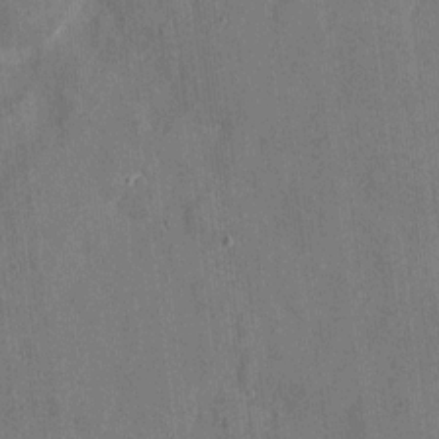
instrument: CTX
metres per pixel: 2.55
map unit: eHh
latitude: 7.4804
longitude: -67.8583
